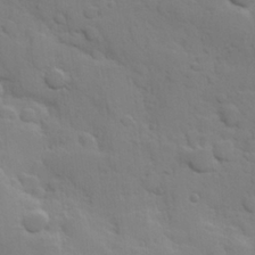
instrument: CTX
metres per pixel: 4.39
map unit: Hve
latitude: 24.4978
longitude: 148.3496
